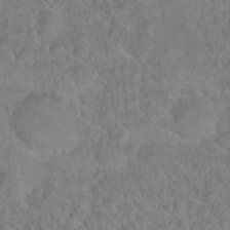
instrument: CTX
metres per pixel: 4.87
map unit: Hto
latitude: 17.0836
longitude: -40.6301
